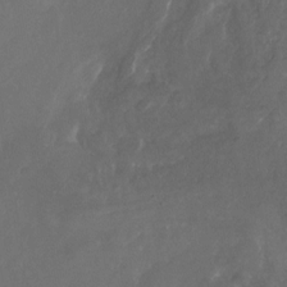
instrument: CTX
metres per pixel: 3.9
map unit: Nhu
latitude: -27.9178
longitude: -72.5168
